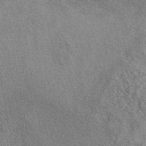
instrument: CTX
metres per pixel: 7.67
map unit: eAb
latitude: 41.8394
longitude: 110.0472
